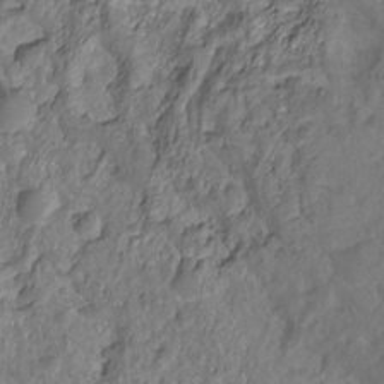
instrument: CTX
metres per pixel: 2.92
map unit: Nhu
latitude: -15.5399
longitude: -26.5924
